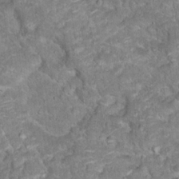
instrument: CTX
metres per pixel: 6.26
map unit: Hto
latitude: 18.2522
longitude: -35.9150
